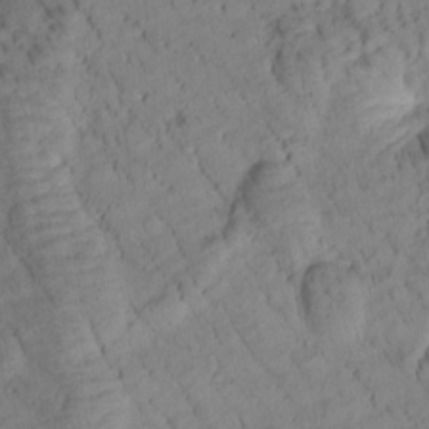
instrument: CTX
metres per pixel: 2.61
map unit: Htu
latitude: 0.8380
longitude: 175.6343
